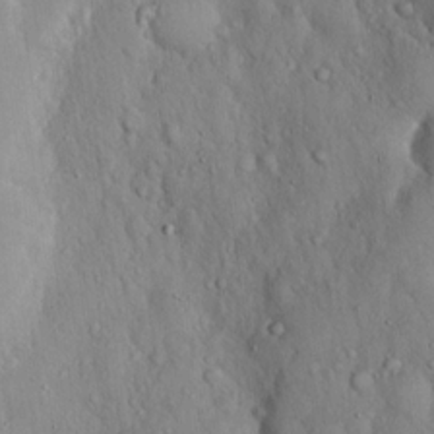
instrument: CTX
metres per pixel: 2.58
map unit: Hto
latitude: 17.0270
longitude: -58.3467
